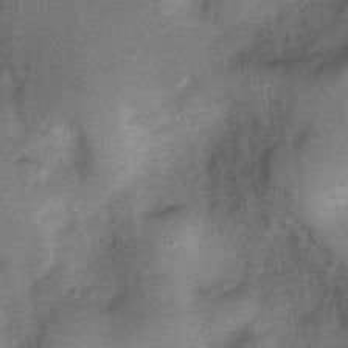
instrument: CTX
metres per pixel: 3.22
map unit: Nhu
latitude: 3.0836
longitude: -16.4790
